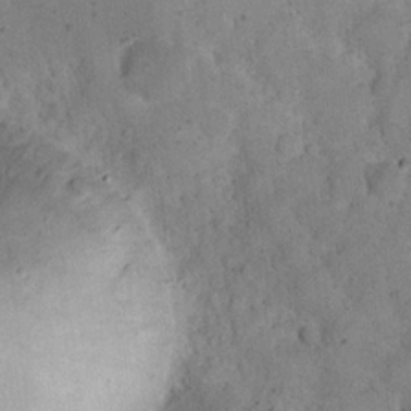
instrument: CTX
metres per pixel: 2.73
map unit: eHh
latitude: 19.7260
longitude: -62.7624
